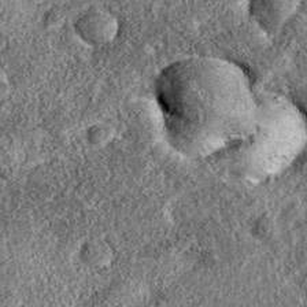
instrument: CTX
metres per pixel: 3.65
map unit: eAb
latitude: 36.7435
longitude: 108.4629
